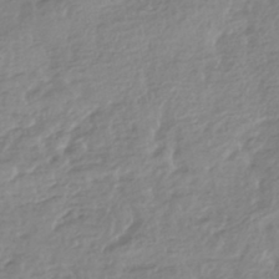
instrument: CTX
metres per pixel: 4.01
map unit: HNhu
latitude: -44.4440
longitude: 96.9731
